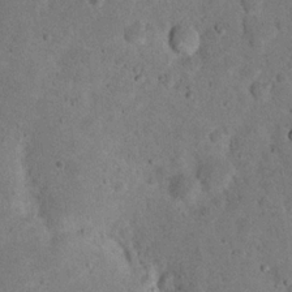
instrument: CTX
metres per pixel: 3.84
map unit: eHh
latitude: 19.9717
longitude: -62.9892
